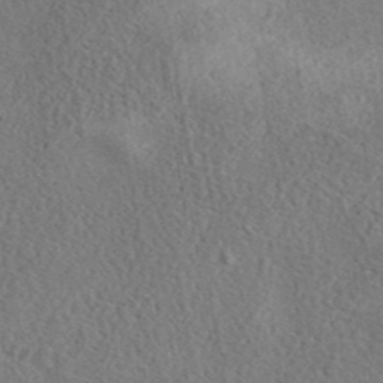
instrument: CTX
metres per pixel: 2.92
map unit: eAb
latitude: 41.3859
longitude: 102.7652
